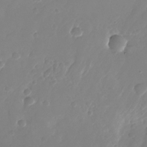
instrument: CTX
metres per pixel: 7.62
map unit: Nhu
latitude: -26.4629
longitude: -72.1011
